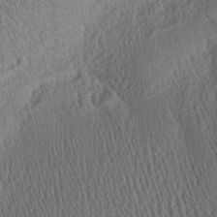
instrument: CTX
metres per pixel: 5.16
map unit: Aa
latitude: 28.8002
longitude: -136.7435
